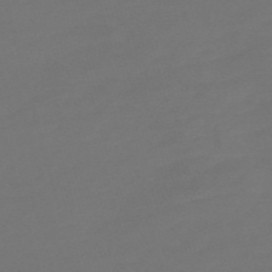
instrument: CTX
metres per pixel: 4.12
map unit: Nve
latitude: -58.2550
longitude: 56.7085
